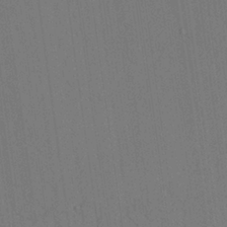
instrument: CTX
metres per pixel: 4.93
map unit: Aa
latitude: 26.0444
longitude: -137.9528
